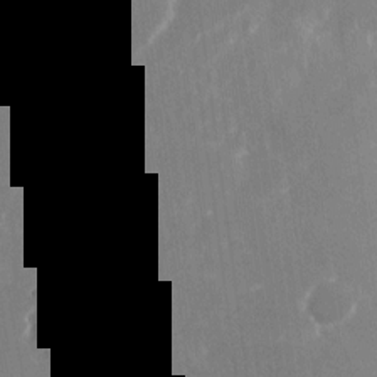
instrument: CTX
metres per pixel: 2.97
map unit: Nhu
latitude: -23.4644
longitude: -72.9703
